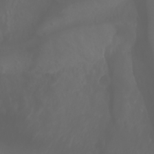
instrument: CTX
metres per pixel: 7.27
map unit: Htu
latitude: -1.4077
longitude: -77.1025
